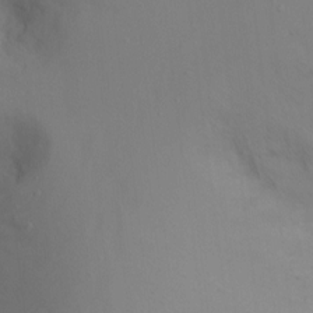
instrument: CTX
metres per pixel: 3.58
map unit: Ht
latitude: -10.8219
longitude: -33.9906
